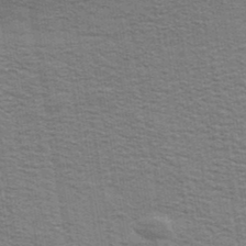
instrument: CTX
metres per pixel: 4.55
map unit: Ave
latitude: 39.1781
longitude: -109.0080
